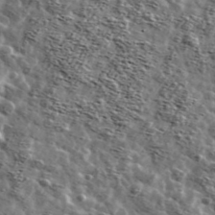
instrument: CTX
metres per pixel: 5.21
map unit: Ave
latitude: 42.3089
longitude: -107.3104
